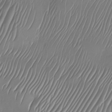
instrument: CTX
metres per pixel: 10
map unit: Nhu
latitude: -27.7666
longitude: -64.7057
